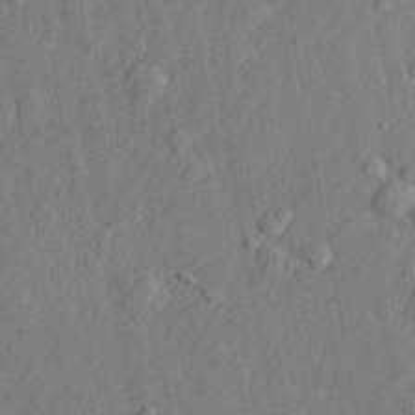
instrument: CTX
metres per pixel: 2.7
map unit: lHvf
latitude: 21.8206
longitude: 143.8044
